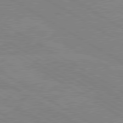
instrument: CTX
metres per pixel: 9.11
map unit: lApd
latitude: 80.2711
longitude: -126.2334
